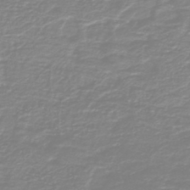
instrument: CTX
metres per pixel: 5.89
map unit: HNb
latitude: -44.8219
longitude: 50.2361
